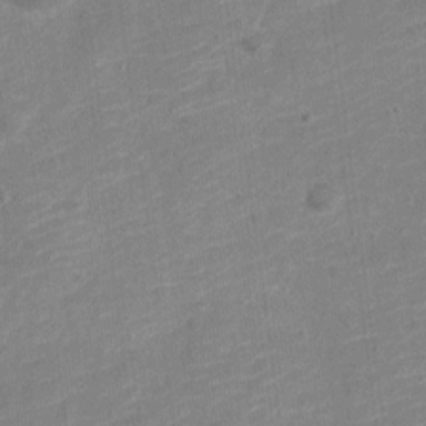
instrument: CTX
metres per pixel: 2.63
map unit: Nve
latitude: -18.4629
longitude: 109.1242
